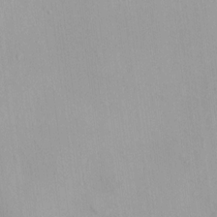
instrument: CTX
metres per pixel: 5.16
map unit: HNhu
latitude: 3.1025
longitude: 6.6329
